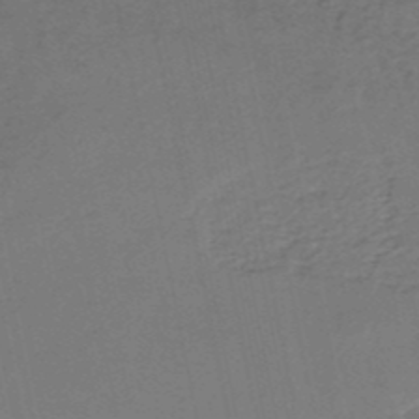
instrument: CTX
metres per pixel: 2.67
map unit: HNb
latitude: -51.6344
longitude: -53.5182
